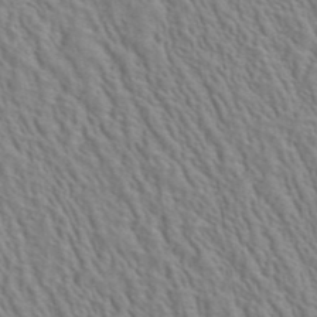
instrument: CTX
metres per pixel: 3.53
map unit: ANa
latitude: 40.7435
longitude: 29.2187
